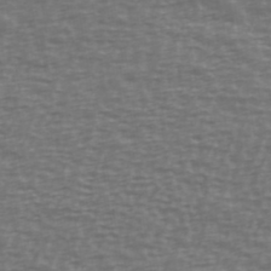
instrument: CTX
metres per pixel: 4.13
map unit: Ave
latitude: 39.0836
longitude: -113.2537
